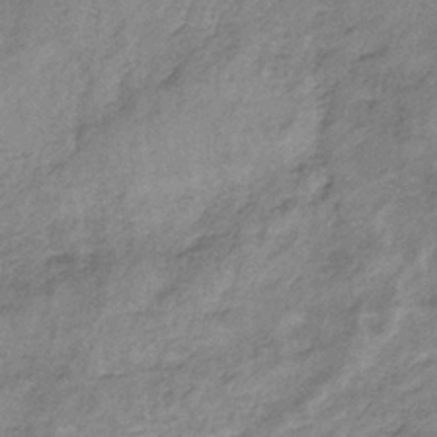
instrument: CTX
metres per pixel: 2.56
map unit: HNb
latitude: -33.2943
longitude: 59.1431
